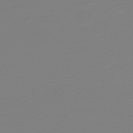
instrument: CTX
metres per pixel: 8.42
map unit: HNb
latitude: -45.7100
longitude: 56.3495
